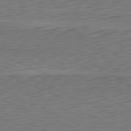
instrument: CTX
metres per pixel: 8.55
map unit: Ap
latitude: -81.4644
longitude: -60.1011
